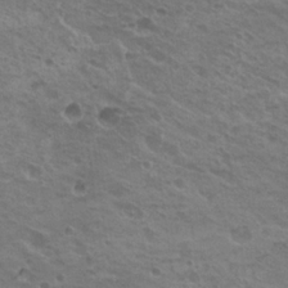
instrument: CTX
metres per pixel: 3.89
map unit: Nhu
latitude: 21.0081
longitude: -31.1215
